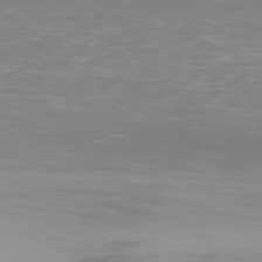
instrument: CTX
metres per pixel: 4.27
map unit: Hpe
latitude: 77.9528
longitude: -135.4993
